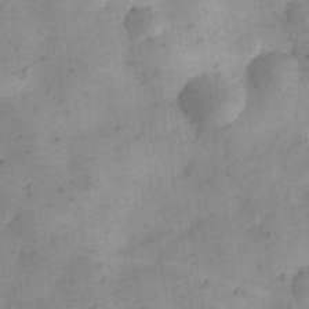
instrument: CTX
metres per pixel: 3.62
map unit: eHh
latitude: 30.9136
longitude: -73.1970
